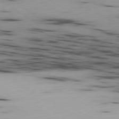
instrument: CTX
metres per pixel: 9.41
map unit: Ap
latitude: -80.3118
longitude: -61.9528
